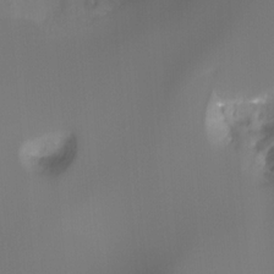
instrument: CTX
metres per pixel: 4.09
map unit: Hto
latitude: -7.3509
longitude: -47.5560
